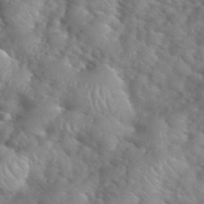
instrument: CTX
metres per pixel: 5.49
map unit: eHh
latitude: 40.1388
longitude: -56.9135
